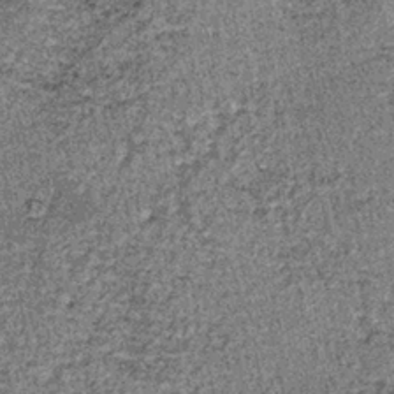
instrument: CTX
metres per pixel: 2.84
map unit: lHb
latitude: -38.6140
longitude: 66.8597
